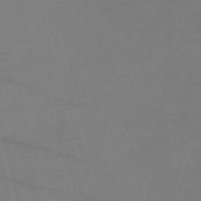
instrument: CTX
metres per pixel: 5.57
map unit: HNb
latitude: -55.3888
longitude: -41.4804
